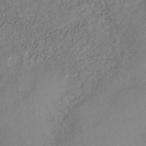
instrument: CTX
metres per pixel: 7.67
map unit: Nhe
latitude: -41.8800
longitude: -109.7638
